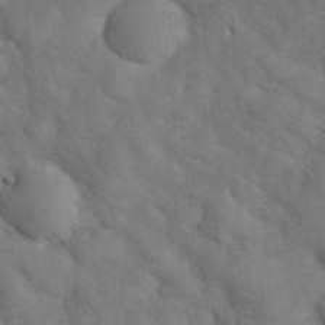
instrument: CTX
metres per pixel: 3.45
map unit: eHh
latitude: 31.8017
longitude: -66.6868
